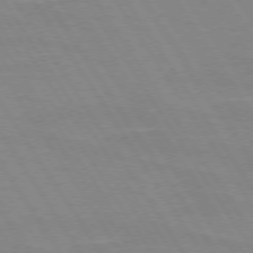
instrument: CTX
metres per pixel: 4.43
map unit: lApd
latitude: 73.4049
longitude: -56.5923
